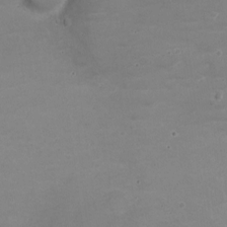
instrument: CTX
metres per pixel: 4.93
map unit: Nve
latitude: -20.8786
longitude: 104.5384
